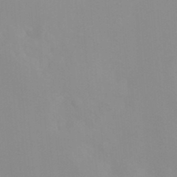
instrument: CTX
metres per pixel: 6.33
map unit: Nhu
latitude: -13.9745
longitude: -55.9150
